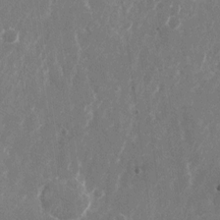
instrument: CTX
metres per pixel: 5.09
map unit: Nhu
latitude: -25.9745
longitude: -72.0633
